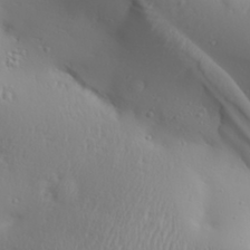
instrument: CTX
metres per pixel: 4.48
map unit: Aa
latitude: 31.2537
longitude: -132.7435
